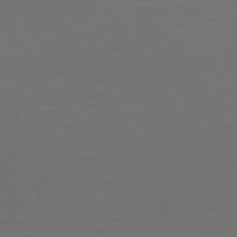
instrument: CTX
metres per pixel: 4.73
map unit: Ap
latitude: -74.9542
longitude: -69.3671
